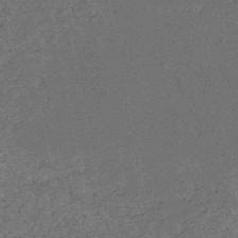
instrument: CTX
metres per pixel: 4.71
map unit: HNb
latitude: -51.6533
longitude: -49.3482
